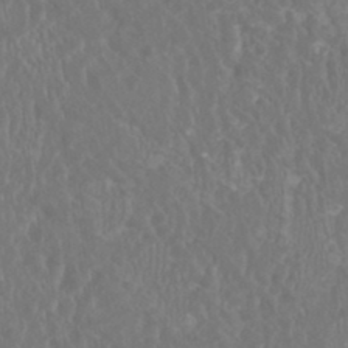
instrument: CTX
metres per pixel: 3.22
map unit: HNhu
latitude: 1.2348
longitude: -0.1389
